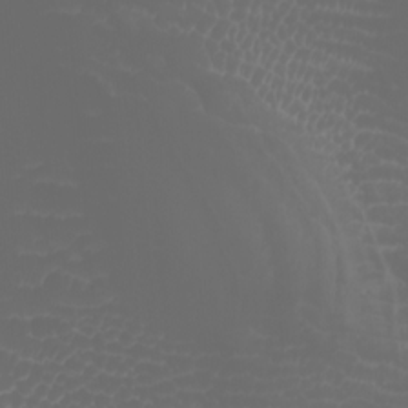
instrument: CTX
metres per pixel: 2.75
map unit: Htu
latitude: -0.8219
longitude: -77.7827
